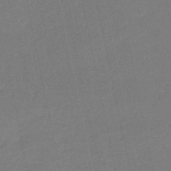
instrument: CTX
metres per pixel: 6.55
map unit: HNb
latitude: -50.7274
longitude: -48.7813
